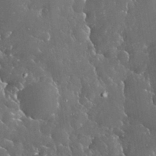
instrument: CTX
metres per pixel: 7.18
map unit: eHh
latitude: 34.1011
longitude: -62.7624
